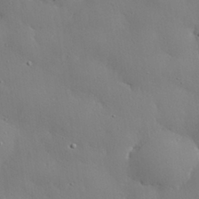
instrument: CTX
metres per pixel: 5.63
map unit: eHh
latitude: 29.5938
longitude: -82.4790
